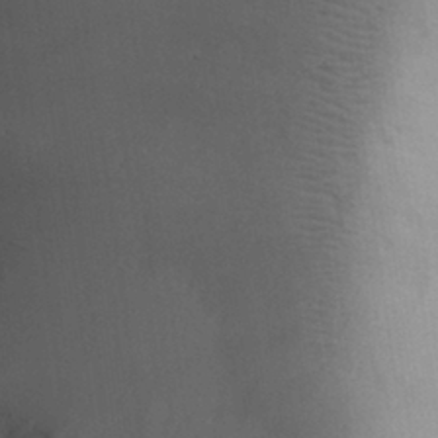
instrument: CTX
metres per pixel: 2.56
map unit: Aa
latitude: 28.8191
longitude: -145.2537
